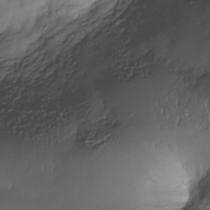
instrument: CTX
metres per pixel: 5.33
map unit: Nhe
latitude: -33.7856
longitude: -142.7813
